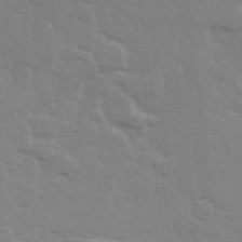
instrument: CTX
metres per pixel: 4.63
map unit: Ave
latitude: 14.0444
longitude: -102.9325
